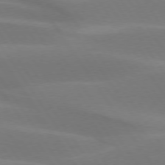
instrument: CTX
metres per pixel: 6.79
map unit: lApd
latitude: 75.2915
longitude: -66.7813
